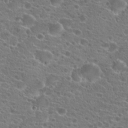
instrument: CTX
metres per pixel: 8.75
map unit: Hto
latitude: 21.4616
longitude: -41.0080
